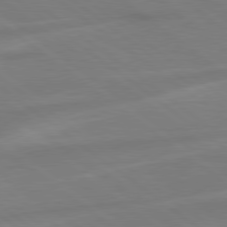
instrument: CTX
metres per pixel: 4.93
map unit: Hpe
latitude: 78.9136
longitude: -141.6882
